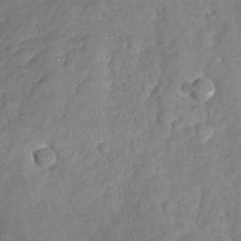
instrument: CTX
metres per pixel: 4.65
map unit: Nhu
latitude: -27.8611
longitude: -64.6679
